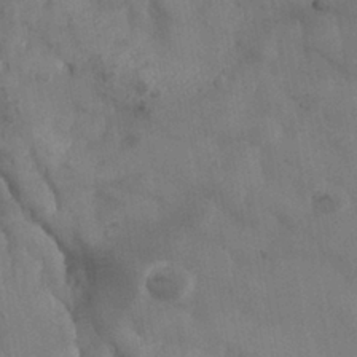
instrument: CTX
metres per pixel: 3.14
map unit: Nhe
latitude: -37.1809
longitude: 138.7652
